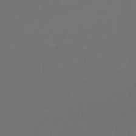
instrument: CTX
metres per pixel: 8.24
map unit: lHb
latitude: -43.4076
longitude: 67.6911
